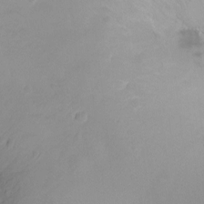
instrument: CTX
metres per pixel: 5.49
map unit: Ht
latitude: -8.9164
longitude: -35.8583
